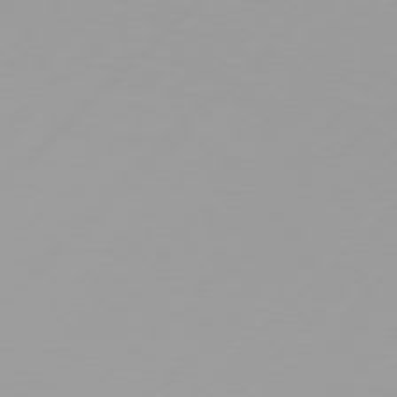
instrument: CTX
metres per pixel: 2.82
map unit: Hpe
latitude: 77.6127
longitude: -138.5546
